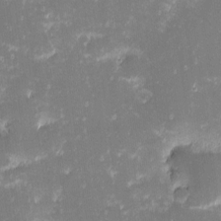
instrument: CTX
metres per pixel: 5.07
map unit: eHh
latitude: -1.6533
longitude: -86.4790
